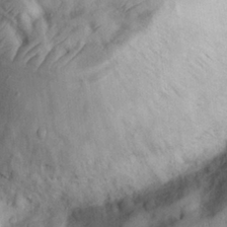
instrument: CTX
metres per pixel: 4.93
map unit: Nhu
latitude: 27.2726
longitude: -68.9514
